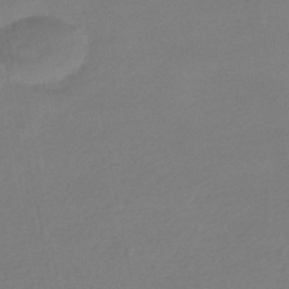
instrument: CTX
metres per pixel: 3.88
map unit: HNhu
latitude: -45.3699
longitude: 94.1416
